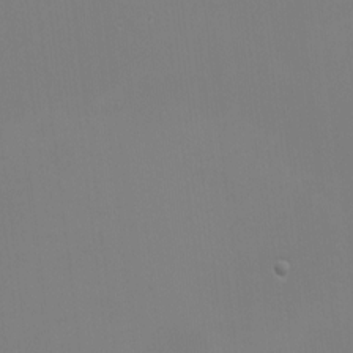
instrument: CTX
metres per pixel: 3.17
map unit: eHh
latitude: -6.5384
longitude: -83.5182
